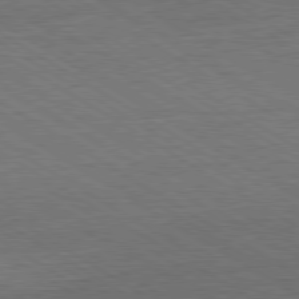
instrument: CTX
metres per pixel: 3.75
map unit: Hpe
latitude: -80.6330
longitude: 19.3888
